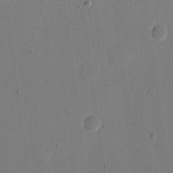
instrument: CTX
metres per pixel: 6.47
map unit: eHh
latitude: 11.2726
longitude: -69.2537
